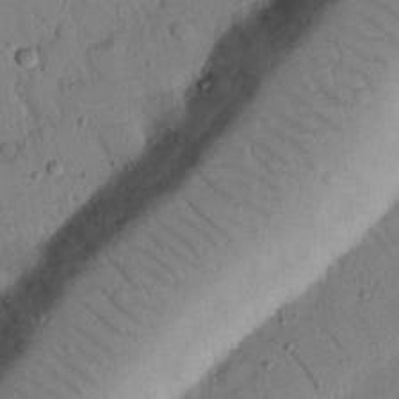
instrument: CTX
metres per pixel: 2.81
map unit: Nhu
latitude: 22.3656
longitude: -75.5182
